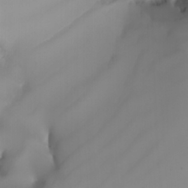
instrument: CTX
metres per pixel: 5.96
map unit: Nhu
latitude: -4.5384
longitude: -90.6113
